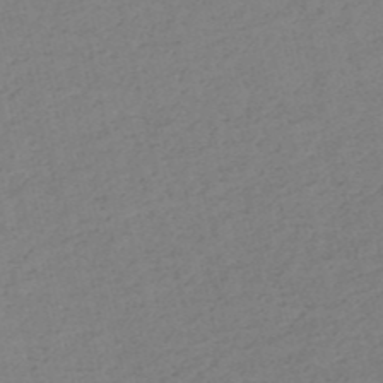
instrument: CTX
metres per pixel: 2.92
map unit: HNb
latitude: -52.9352
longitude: -39.1403
